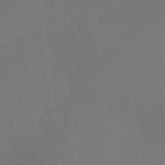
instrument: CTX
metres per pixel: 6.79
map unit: lHvf
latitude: -9.3510
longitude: -100.5168
